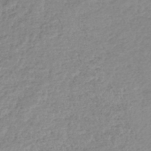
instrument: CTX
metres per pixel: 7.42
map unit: lHb
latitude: -44.0850
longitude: 71.8800
